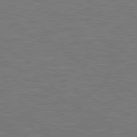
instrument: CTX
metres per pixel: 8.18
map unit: lApd
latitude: 80.6490
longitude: 118.1417
